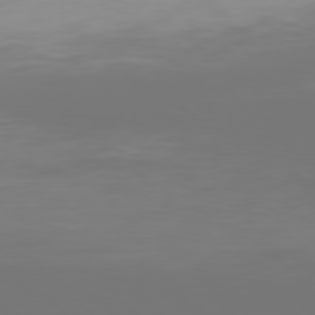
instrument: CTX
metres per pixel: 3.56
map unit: Hpe
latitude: 75.7450
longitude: -142.1956
